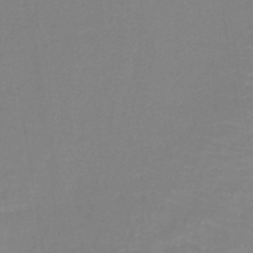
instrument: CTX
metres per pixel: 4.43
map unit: lHb
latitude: -40.4629
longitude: 59.9556
